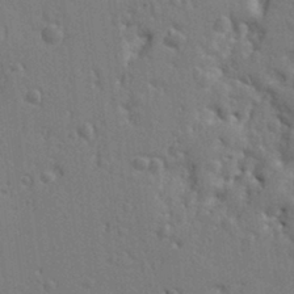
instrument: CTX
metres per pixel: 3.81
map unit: Ht
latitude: 10.1767
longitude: -77.2915
